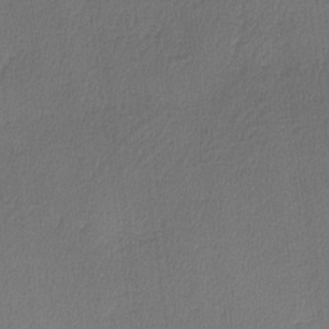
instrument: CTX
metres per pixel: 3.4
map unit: lHvf
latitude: -11.2187
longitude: -99.4048
